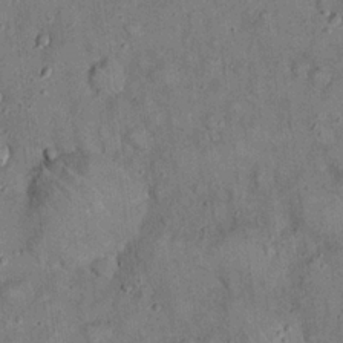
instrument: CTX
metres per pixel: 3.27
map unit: eHh
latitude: 19.7449
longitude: -60.7813
